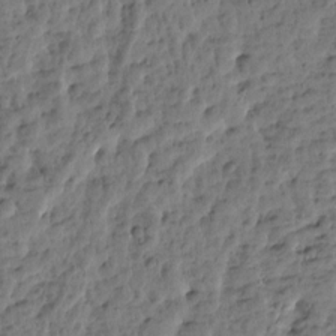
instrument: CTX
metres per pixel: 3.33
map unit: Htu
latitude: 2.2711
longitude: -178.7624
